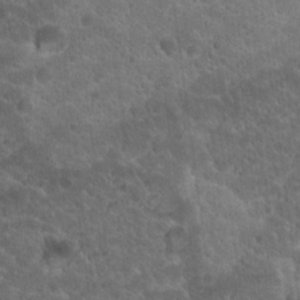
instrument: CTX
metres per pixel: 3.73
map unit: Hto
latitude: 19.5560
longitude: -35.5182
